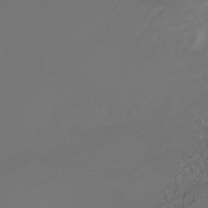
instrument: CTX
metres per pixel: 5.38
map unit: HNhu
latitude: -41.0864
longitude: 100.8408
